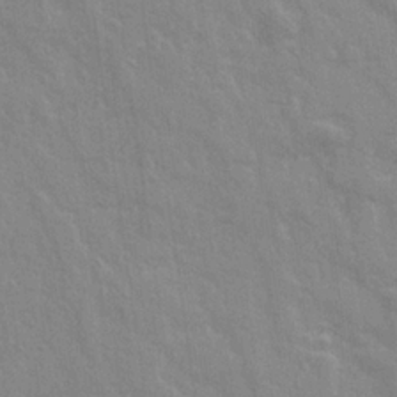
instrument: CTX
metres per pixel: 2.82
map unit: Ave
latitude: 20.8380
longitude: -133.2348
